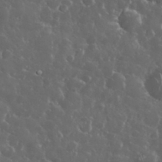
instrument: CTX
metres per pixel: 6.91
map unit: eHh
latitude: 34.0633
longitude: -61.2537
